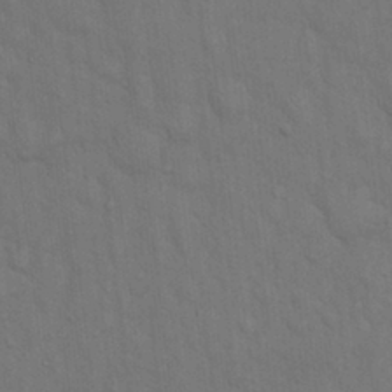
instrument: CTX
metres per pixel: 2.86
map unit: Hto
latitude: 15.4805
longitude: -57.8583
